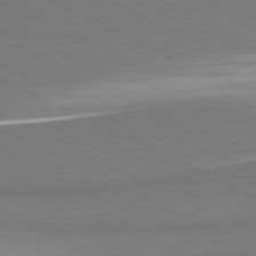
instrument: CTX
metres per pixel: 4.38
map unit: lApd
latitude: 81.1781
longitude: 157.1242
